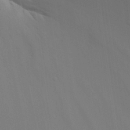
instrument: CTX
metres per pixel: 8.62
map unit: Aa
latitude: 26.3467
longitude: -131.1215
